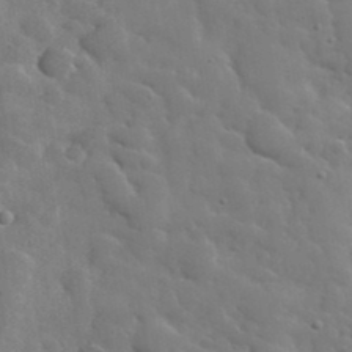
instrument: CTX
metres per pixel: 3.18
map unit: lHvf
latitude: 37.3671
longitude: -92.1577
